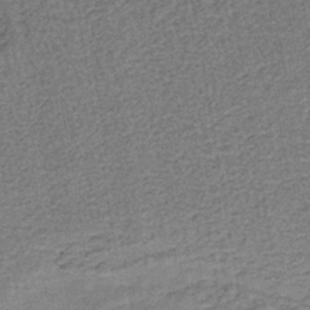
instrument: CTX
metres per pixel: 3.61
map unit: lHb
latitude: -40.7463
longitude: 63.0108
